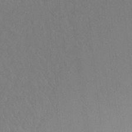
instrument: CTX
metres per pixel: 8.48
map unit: Hto
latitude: -8.3873
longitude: -46.7436
